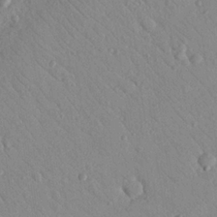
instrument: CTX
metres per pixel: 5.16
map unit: Nhu
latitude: 23.5182
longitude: -74.7624
